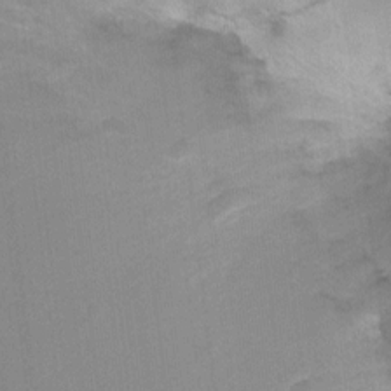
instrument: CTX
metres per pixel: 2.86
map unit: Ht
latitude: -6.0661
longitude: -35.8016
